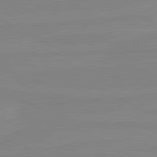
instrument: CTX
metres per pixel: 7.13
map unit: lApd
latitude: 80.8947
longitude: -176.7435
